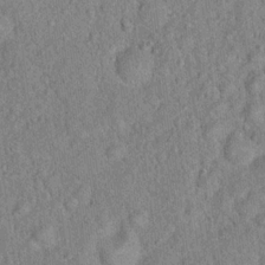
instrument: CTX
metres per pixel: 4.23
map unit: Hto
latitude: 17.3104
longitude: -52.4601
